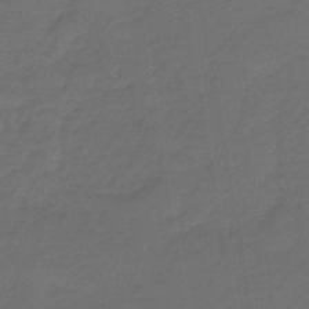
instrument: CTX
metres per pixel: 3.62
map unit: lHb
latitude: -43.7288
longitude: 60.4062
